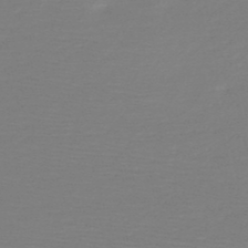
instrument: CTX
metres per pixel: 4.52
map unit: HNb
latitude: -49.2565
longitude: -42.8758
